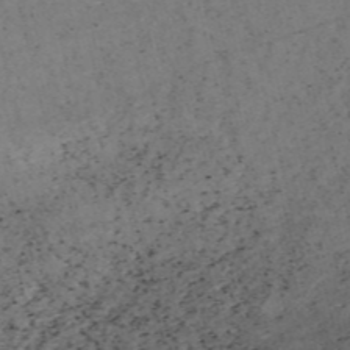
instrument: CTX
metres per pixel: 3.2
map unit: HNb
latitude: -55.3321
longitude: -47.4616
